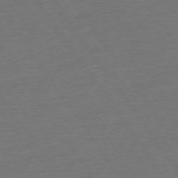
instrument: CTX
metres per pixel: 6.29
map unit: Ap
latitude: -74.8030
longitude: -90.1767
